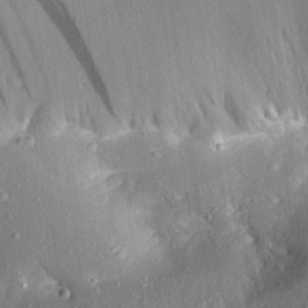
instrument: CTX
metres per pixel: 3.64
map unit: Aa
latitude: 20.4790
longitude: -147.8773
